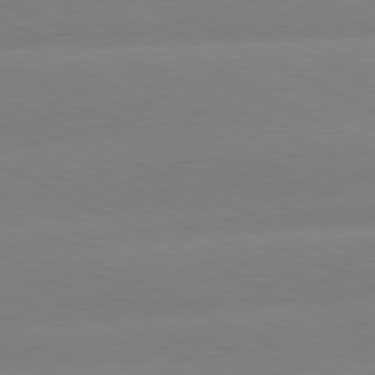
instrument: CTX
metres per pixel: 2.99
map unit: lApd
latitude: 80.8002
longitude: -154.8569
